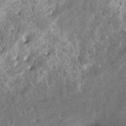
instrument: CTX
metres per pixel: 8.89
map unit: Hto
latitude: -3.3698
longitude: -34.6490
